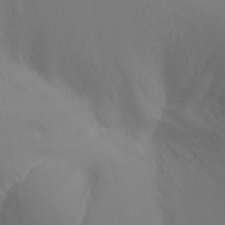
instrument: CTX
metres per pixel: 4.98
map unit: Ht
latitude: -8.4251
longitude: -28.6112
